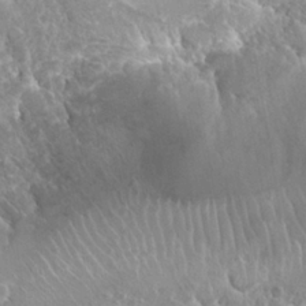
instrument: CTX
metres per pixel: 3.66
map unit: Hto
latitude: 22.9892
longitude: -40.1577
